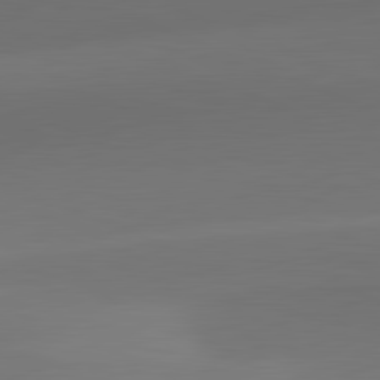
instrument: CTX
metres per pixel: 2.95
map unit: lApd
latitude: 82.0633
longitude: -161.2159
